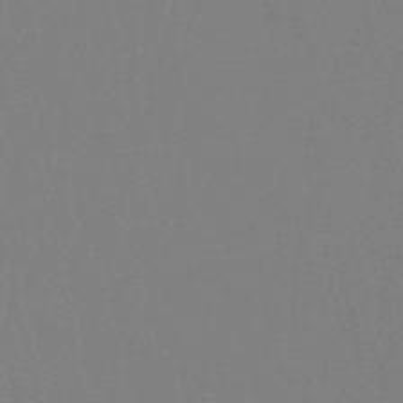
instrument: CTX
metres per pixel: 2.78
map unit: eHb
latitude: -50.6518
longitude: 73.6722
